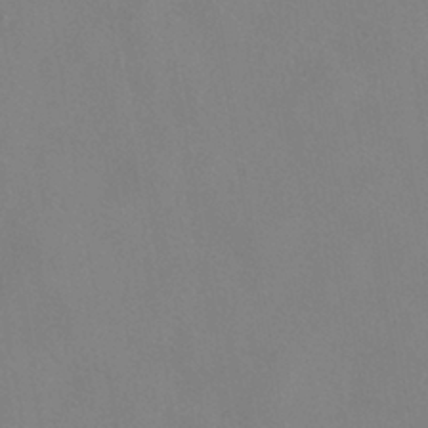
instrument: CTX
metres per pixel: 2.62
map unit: HNhu
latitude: -40.2928
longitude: 101.3131
